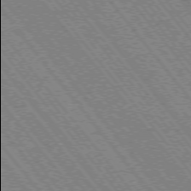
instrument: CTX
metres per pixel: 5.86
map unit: Hpe
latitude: -75.8423
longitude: -13.9906
